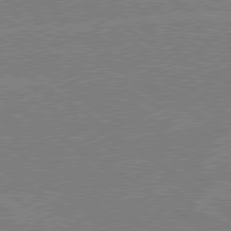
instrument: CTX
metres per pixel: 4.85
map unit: Hpe
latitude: 79.0459
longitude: -132.5924
